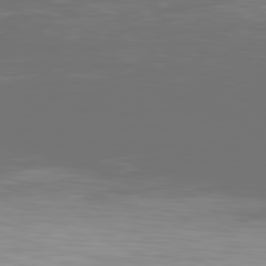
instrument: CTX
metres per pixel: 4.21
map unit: Ap
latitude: -81.0487
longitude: -59.2537
